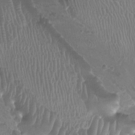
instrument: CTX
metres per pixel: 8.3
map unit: Ht
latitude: -1.9367
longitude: -16.7813
